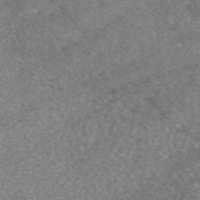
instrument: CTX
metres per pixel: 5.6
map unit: eAb
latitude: 46.4223
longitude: 103.3132
